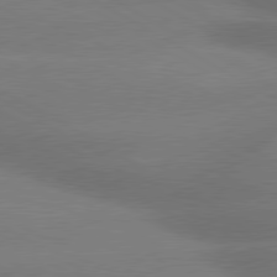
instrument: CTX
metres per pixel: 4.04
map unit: lApd
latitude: 80.0822
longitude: -150.4790
